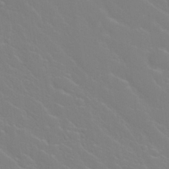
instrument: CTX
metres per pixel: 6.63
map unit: Nhu
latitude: 28.6490
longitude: -52.1956
